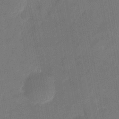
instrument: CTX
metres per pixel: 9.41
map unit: eHh
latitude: 5.4237
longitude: -69.7639
